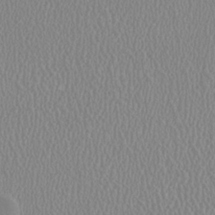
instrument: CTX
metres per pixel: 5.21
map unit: HNhu
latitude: -1.2943
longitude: -1.1025
